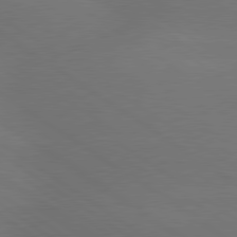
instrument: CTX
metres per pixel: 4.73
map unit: lApd
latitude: 79.9528
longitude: -151.1214
